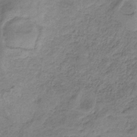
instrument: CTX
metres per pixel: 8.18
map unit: HNb
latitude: -33.2754
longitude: 58.9730
